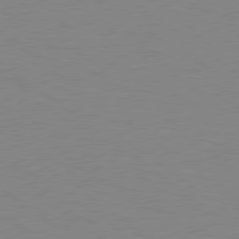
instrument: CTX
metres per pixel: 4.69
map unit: Hpe
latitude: 78.7247
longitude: -125.1403
